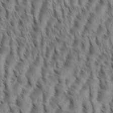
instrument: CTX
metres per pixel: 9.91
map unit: eHh
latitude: 34.9324
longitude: -138.4979
